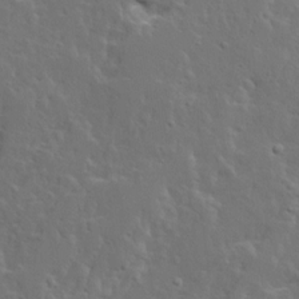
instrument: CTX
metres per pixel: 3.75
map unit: Ave
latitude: 14.2712
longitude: -135.5749
